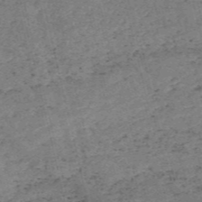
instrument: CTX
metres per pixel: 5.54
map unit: HNb
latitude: -55.1809
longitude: -42.2901
